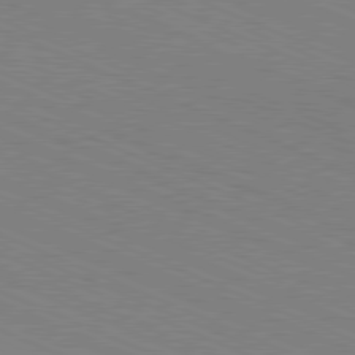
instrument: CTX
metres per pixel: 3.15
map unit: Hpe
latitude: -81.7856
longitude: 16.1795
